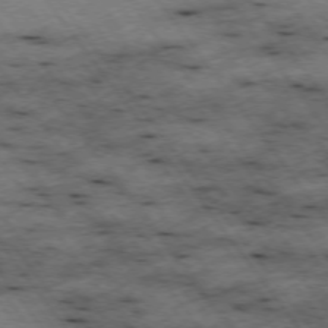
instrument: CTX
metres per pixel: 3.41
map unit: Hpe
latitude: -75.1620
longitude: -17.9150
